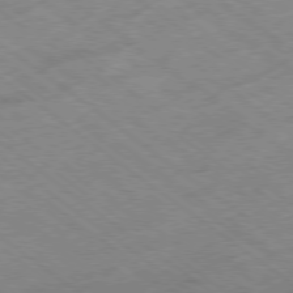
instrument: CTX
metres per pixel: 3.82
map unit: Hpe
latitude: -78.4062
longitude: -21.6883
